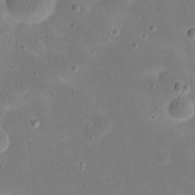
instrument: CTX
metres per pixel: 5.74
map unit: eHh
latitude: 20.7058
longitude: -63.6883
